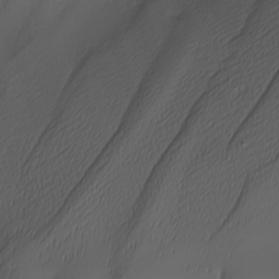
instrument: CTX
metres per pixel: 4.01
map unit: Nhu
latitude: -6.5951
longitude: -95.2159
